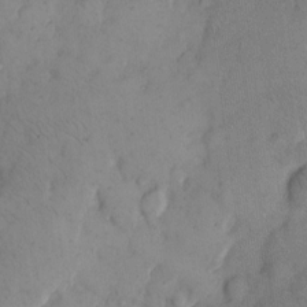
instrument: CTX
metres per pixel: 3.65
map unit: Hto
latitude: 11.4238
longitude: -62.0444
